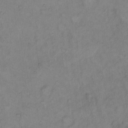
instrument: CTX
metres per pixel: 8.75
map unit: Hto
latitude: 6.2900
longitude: -61.5560
